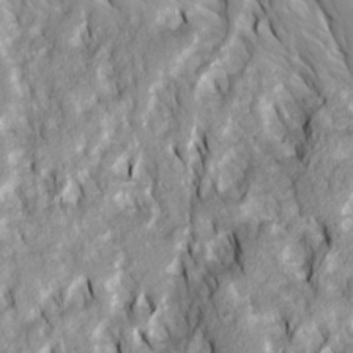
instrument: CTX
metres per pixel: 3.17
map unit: Ave
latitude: 14.5546
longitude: -132.6491
